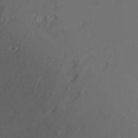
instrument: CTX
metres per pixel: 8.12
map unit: Nhu
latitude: -6.8597
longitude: -89.9339
